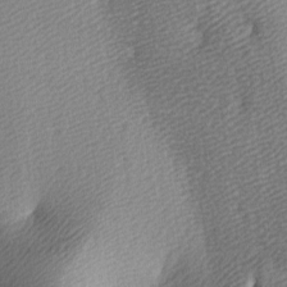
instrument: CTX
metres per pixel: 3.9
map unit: lAa
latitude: -5.3698
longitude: -121.1592
